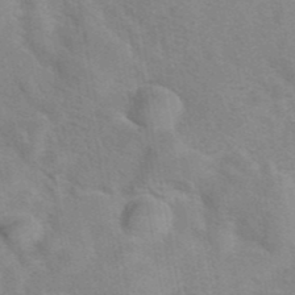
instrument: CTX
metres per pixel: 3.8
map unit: eAb
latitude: 41.8205
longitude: 107.0298
